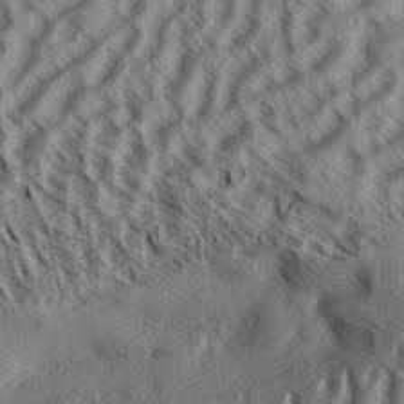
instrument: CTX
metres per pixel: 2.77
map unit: Aa
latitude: 32.7246
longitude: -137.5371
